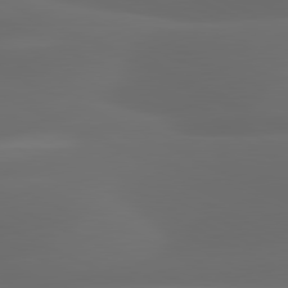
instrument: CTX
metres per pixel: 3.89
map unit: lApd
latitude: 81.0458
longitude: 123.2565
